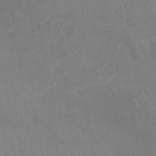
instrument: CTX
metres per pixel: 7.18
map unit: Ht
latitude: -13.6344
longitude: -57.8394
